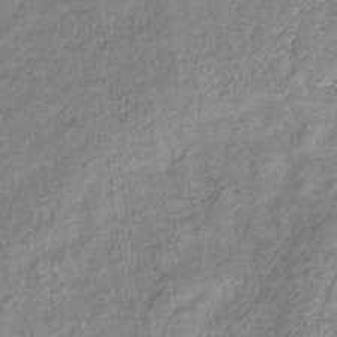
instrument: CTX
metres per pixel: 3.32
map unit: eHb
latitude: -38.5952
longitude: 78.7841
